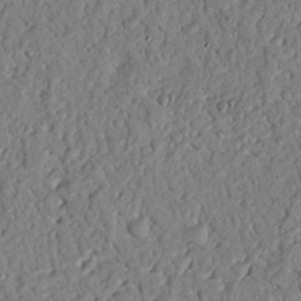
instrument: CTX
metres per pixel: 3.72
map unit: Nhu
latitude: 21.1403
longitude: -77.4426
